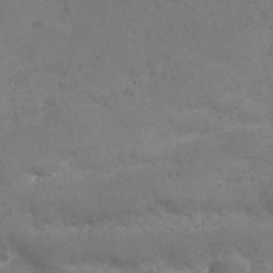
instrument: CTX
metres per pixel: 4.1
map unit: Nhu
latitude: 26.1011
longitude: -52.1956
